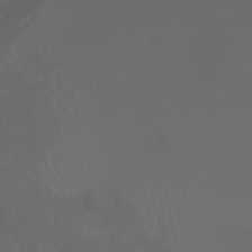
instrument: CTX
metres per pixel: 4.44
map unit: Htu
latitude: -6.9919
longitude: -71.6316
